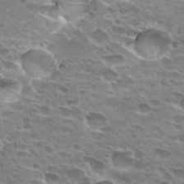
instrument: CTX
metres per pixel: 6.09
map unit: Hto
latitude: 29.7449
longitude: -42.5546
